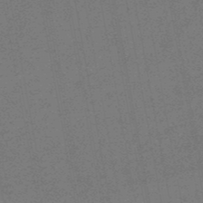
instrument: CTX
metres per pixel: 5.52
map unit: lHb
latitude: -48.5952
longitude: 82.5951
